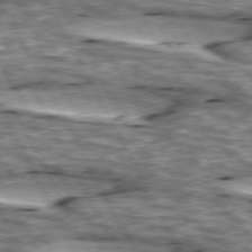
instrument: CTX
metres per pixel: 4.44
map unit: lApd
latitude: 74.1578
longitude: -55.3859
